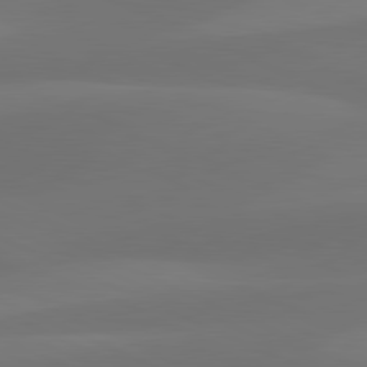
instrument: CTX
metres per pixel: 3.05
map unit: lApd
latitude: 81.3671
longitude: 128.1417
